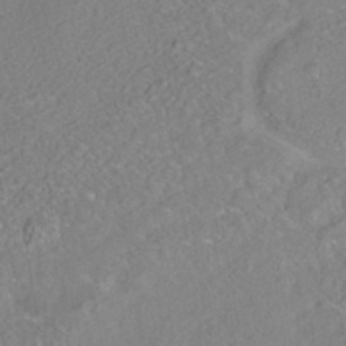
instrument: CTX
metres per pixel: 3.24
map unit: HNhu
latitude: -40.1983
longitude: 100.8596
